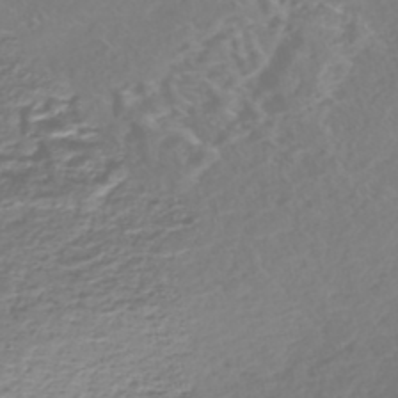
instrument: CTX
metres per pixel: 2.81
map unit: Nhe
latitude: -47.0297
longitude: -171.4426
